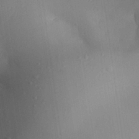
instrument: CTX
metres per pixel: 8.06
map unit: Aa
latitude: 25.9339
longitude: -131.0081
